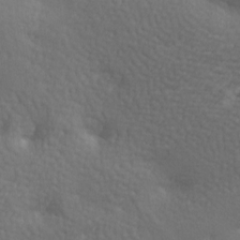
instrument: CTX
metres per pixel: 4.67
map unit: lAa
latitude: -8.1039
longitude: -125.2348
